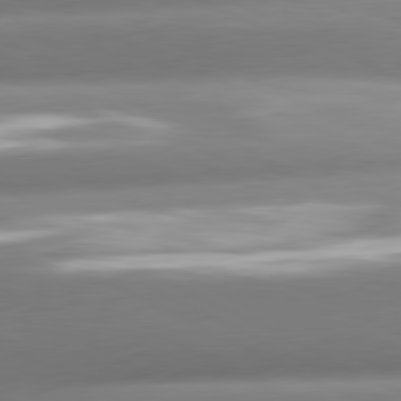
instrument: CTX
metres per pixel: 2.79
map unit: lApd
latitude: 80.7624
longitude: -159.5182
